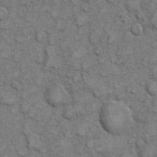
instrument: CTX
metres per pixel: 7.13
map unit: eHh
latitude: 6.8569
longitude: -64.6868
